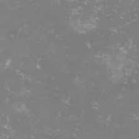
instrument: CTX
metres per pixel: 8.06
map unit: lHvf
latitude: -15.6155
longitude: -100.4790
